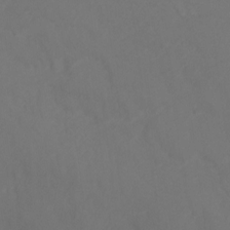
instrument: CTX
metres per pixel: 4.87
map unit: Ht
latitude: 2.0822
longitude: -33.4237
